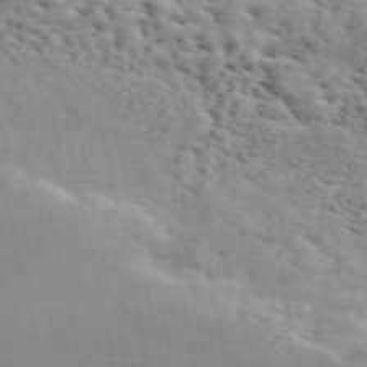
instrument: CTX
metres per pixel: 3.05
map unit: ANa
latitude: 50.1955
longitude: -81.5560
